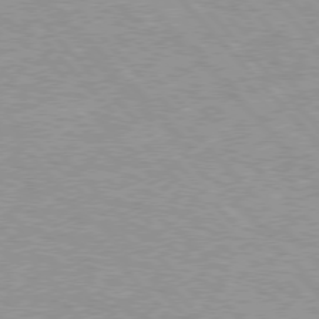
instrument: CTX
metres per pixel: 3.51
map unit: Hpe
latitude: 76.1200
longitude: -152.6113
